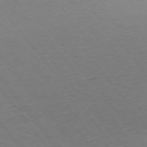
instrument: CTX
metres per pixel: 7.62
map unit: Ap
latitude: -75.8990
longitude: -89.4238
